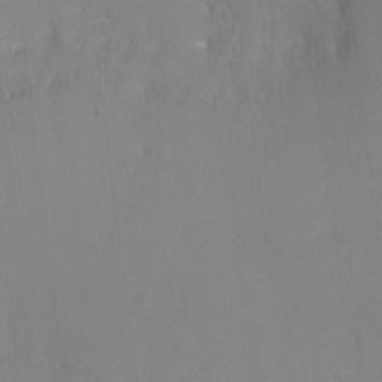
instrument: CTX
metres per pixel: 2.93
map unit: Ht
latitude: -4.1605
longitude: -25.7449
